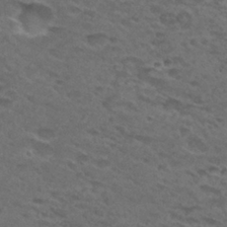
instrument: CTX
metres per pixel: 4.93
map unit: Hto
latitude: 30.1011
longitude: -47.8584
